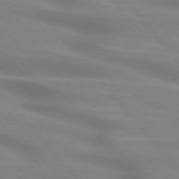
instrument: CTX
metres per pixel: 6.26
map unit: lApd
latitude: 74.8569
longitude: -60.1766
